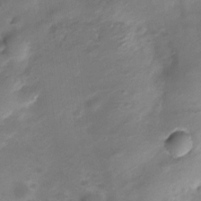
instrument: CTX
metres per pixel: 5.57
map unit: HNhu
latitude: -21.7477
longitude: 84.4440
